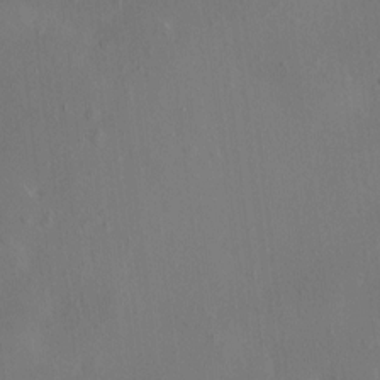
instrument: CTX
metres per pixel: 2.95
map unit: HNhu
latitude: 5.9906
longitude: 13.2754
